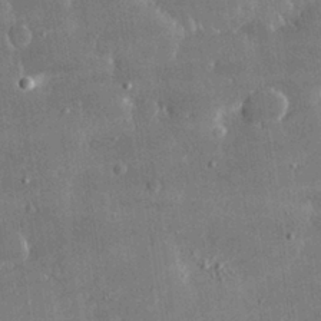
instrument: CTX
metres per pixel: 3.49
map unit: lHvf
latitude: 30.5357
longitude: -93.4237
